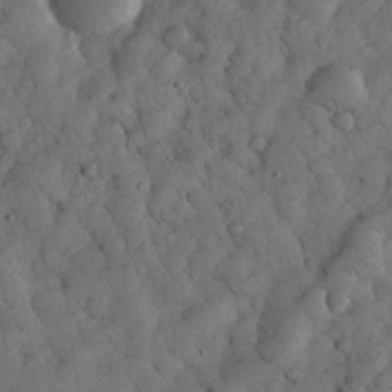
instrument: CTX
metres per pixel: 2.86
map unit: eHh
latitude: 32.7057
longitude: -69.2348
